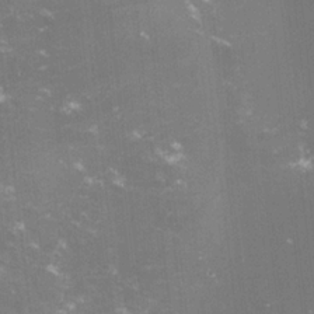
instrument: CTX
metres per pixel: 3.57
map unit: lHvf
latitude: -14.8408
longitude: -100.7057
